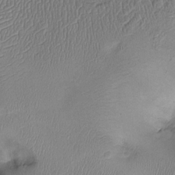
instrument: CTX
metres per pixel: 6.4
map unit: Ht
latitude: -2.1983
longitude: -14.4034
